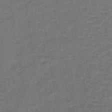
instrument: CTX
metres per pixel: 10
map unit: lHb
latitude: -39.5777
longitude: 58.3873
